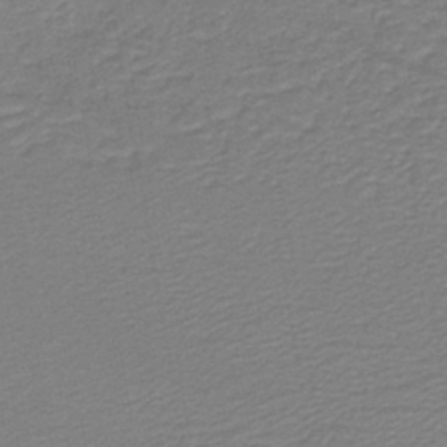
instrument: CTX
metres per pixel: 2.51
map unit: lHb
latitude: -41.5210
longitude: 53.5588
